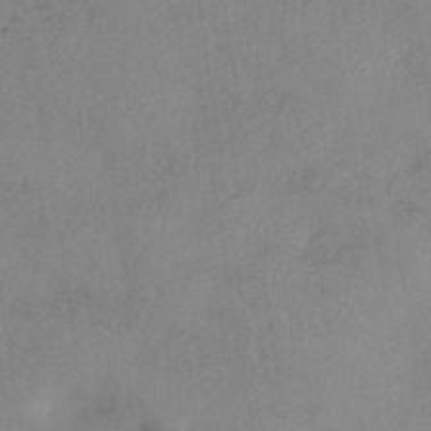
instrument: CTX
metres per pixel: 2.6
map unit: eHh
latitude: -41.8233
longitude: 119.0864
